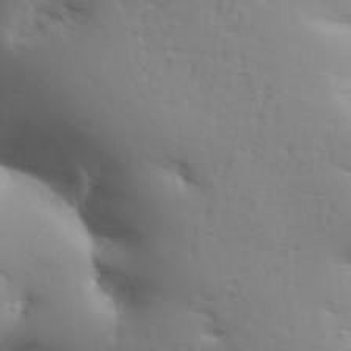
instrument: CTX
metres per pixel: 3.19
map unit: Aa
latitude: 33.2537
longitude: -143.8206
